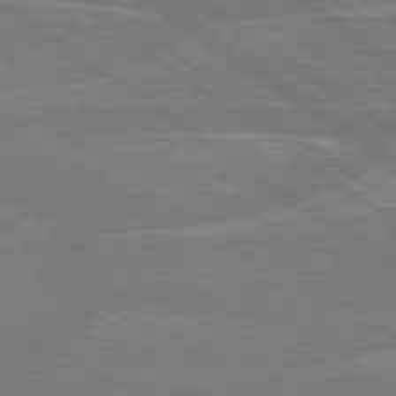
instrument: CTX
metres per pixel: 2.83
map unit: Hpe
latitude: 78.9892
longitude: -130.3846
